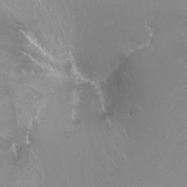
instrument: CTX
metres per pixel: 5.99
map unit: Ht
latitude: -9.7855
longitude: -37.5560
